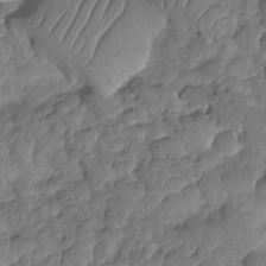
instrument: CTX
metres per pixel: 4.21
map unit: HNhu
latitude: -25.2754
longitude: 50.0283
